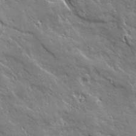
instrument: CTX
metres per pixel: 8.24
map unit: Ave
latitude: 20.3090
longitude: -135.2159
